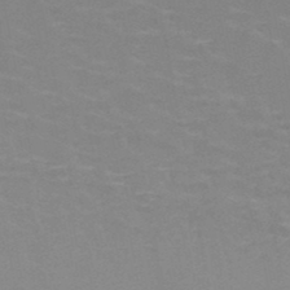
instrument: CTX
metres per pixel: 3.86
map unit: HNb
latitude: -47.6910
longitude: -46.2523
